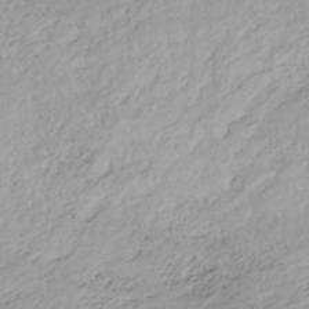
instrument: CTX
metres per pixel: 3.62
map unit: HNhu
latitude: -42.3684
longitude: 107.1998
